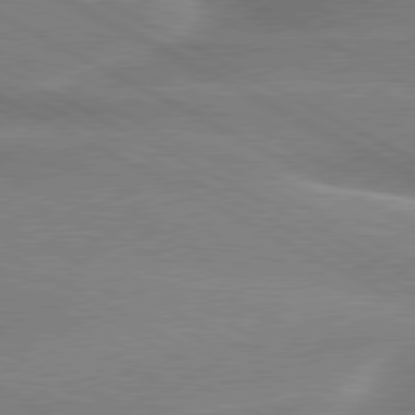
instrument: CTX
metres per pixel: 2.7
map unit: lApd
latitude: 80.1200
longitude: -135.6316
